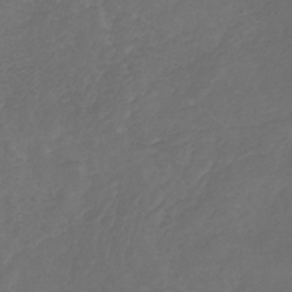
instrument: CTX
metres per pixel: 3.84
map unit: HNb
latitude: -30.8408
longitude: 62.7652
